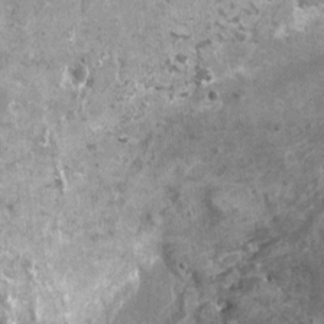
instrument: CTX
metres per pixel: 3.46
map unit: HNhu
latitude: 0.4034
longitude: 6.4629
